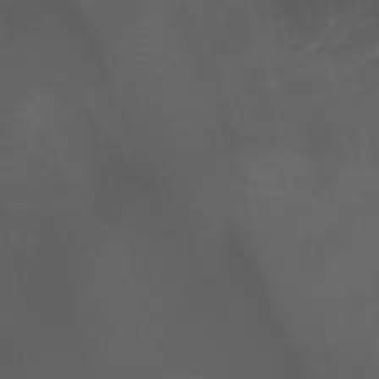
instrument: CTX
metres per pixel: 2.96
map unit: Aa
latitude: -7.7477
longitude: -77.6316
